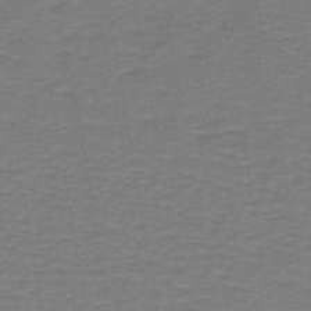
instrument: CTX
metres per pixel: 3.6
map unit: lHb
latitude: -42.3495
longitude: 53.7477
